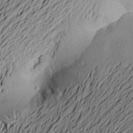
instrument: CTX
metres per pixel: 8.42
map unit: Aa
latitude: 21.6883
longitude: -148.7813
